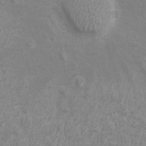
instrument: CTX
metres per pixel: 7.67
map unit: eHh
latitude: -4.5384
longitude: -74.4790
